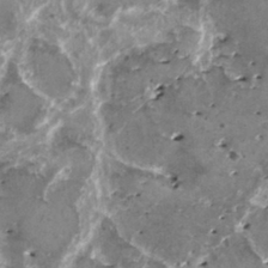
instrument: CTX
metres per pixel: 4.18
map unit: HNhu
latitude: 1.5182
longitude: 6.1983
